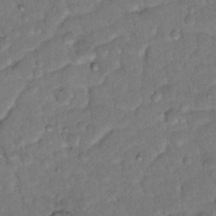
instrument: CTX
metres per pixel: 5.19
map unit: Hto
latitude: 16.2145
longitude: -35.6127
